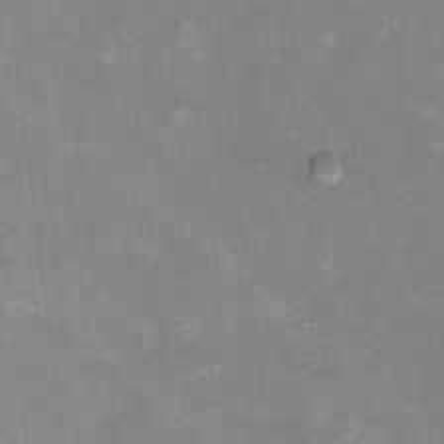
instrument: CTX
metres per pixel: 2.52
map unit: Hto
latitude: 7.4048
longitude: -36.9703
